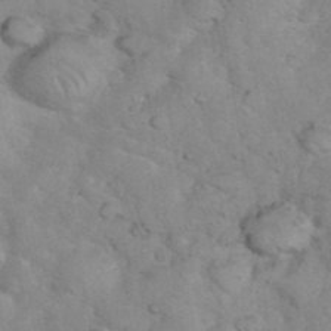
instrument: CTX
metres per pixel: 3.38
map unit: eHh
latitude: 36.9703
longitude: -66.3089
